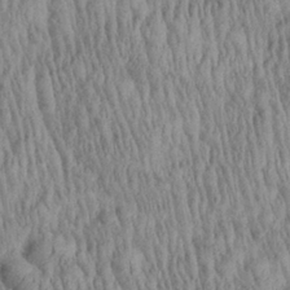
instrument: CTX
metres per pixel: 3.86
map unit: Aa
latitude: 29.1214
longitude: -137.8395
